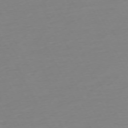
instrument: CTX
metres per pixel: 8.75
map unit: Ap
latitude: -73.8044
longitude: -69.5938
